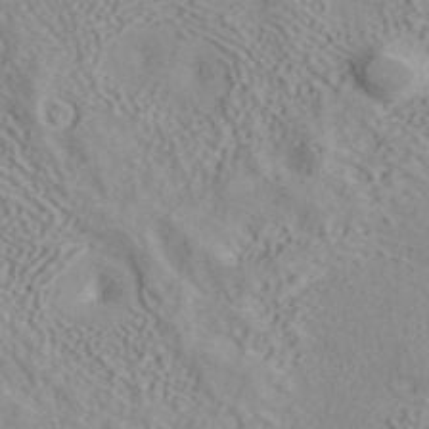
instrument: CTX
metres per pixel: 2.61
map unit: ANa
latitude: 39.3104
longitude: 18.8786
